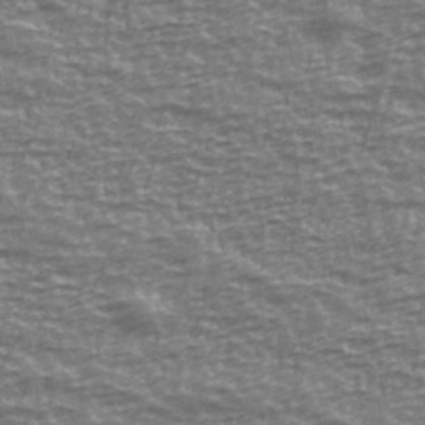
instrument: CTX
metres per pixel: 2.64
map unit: Ave
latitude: 40.6868
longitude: -113.8394
